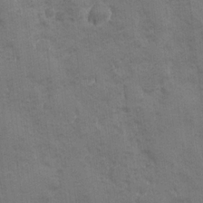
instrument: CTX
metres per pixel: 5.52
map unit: Ave
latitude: -7.7288
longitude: -120.4601
